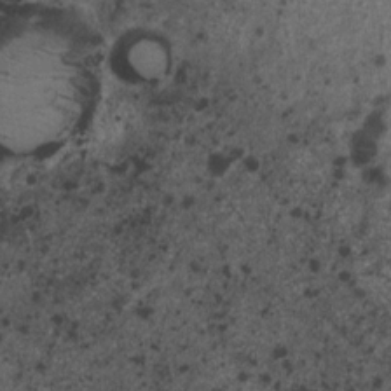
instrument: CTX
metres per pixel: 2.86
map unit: Nhu
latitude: 5.7639
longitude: -18.0822
